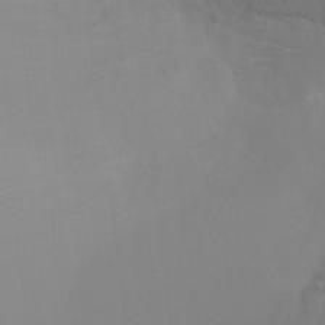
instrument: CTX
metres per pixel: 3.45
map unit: Ht
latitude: -9.5588
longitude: -45.8961
